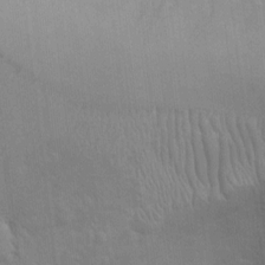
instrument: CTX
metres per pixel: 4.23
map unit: eHh
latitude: 12.6869
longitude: -70.4979
